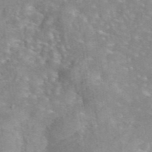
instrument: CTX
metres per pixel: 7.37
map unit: eAb
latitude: 44.6868
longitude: 109.8611
